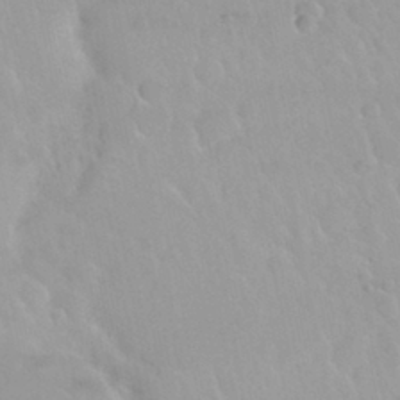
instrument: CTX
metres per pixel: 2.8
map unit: Nhu
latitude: 29.6694
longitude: -55.5182
